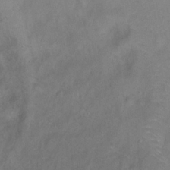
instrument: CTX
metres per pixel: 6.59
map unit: Ht
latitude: -0.3496
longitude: -32.8947
